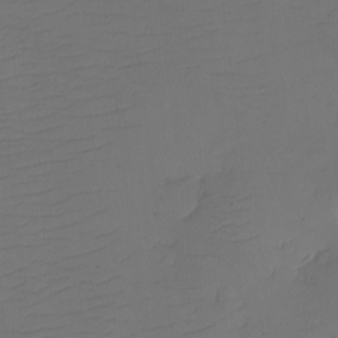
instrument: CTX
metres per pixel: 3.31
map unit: eHh
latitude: -2.2172
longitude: -74.0255
